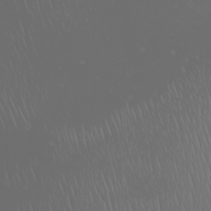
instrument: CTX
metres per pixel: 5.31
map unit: Nhu
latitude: -7.3887
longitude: -94.9703
